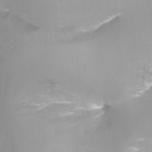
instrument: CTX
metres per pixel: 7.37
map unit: Ht
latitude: -4.7841
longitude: -28.3845
